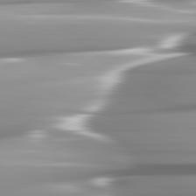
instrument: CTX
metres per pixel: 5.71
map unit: lApd
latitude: 82.4034
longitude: -142.5546
